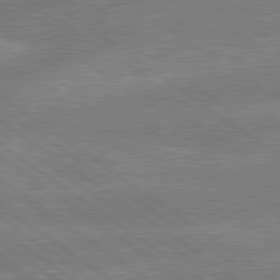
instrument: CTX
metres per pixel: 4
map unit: lApd
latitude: 79.5371
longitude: -161.0269
